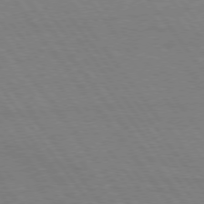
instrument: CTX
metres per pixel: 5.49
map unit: Hpe
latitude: 75.0836
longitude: -144.8002
